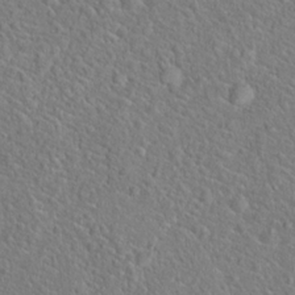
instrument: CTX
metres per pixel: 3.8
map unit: Hto
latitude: 19.5938
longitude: -44.5923
